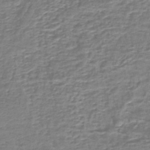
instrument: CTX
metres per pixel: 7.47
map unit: lHb
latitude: -43.7477
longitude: 53.8611
